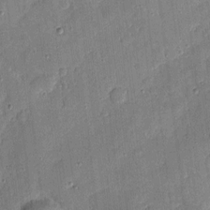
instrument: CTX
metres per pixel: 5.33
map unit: eHh
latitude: 4.0633
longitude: -71.0080
